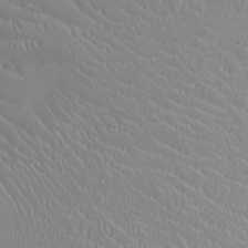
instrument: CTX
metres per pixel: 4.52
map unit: Ht
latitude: -3.7099
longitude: -16.5168
